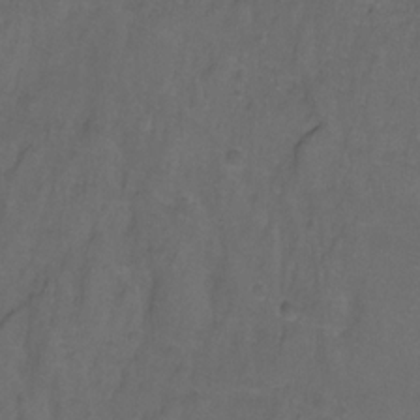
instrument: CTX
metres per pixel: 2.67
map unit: Hto
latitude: -11.4643
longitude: -38.9325
